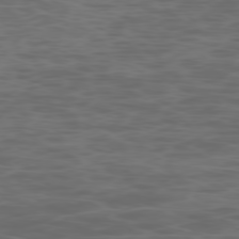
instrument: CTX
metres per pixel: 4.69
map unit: Ap
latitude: -78.8975
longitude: -75.3860
